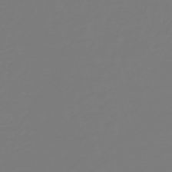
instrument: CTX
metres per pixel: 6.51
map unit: HNb
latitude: -46.3684
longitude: 51.8611
